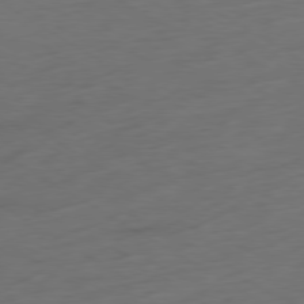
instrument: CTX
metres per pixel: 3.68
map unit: Ap
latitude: -79.0297
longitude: -57.7638
